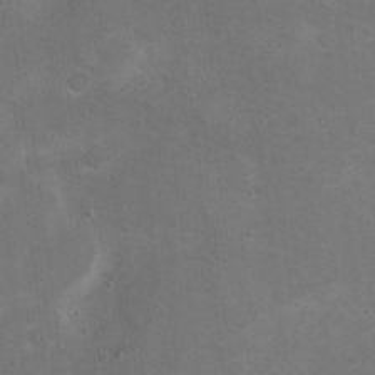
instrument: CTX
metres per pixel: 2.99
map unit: Hto
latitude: 8.7813
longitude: -30.3845
